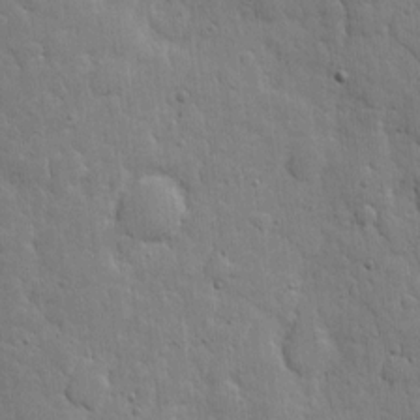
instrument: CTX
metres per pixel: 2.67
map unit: eHh
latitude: 5.5182
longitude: -70.8758
